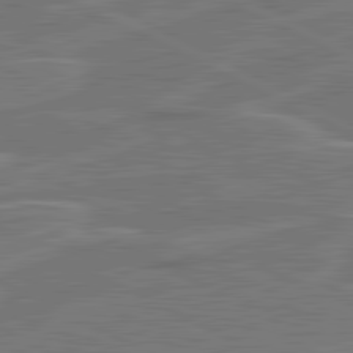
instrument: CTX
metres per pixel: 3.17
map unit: lApd
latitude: 81.2537
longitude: 121.4454
